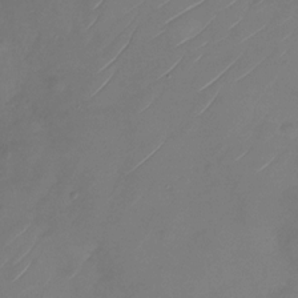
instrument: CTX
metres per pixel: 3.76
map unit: Nhu
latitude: -28.7085
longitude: -72.0255
